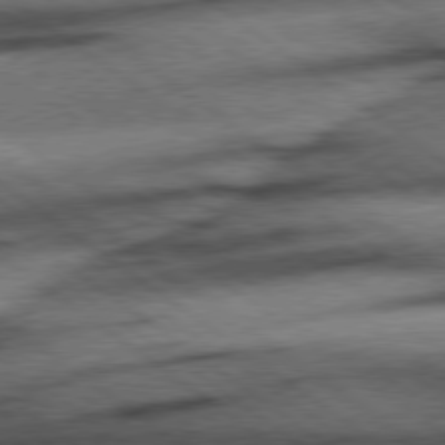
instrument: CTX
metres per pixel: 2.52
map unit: Hpe
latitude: 78.5357
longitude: -155.5371
